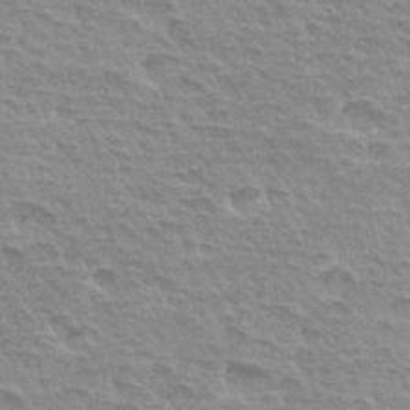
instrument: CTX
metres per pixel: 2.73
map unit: Hto
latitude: 33.6694
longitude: -40.5167
